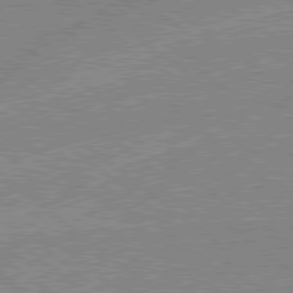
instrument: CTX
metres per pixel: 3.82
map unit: lApd
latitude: 78.9892
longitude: -144.1011
